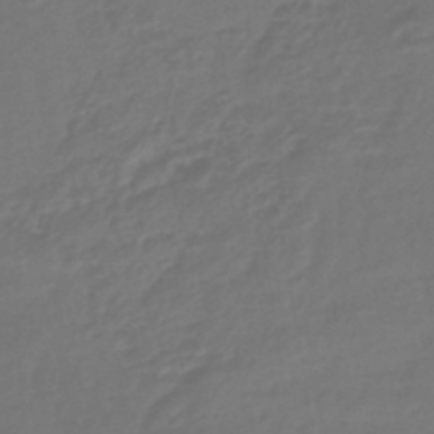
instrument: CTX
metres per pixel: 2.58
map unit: eHb
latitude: -43.6910
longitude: 86.5574
